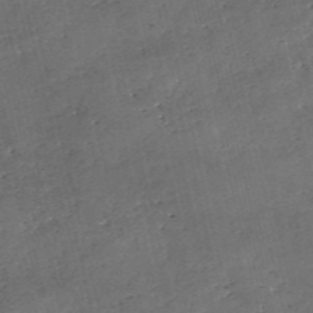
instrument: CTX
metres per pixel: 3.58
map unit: eHh
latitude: -54.8597
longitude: -91.1403
